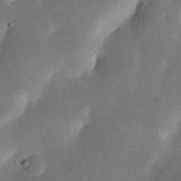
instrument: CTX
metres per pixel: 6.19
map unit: Nhu
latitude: 19.0647
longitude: -74.5168
